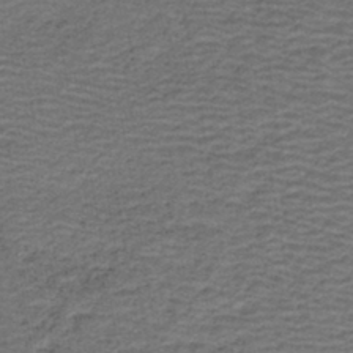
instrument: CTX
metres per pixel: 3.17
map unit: HNb
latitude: -42.8219
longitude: 50.8219
